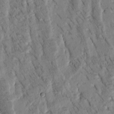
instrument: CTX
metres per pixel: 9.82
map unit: Htu
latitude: -3.5399
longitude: 171.5966
